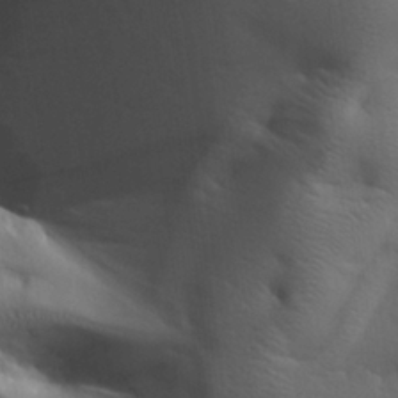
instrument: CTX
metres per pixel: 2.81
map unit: Aa
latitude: 27.7261
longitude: -138.6868
